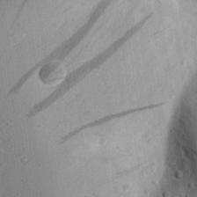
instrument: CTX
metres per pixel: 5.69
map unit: eHh
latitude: 25.1970
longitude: -77.4237
